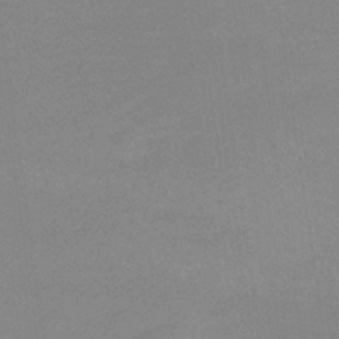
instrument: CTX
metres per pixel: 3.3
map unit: lHb
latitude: -33.8045
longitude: 69.8989
